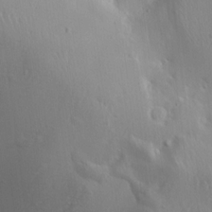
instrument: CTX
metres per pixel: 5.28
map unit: Aa
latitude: 13.1025
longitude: -143.1781
